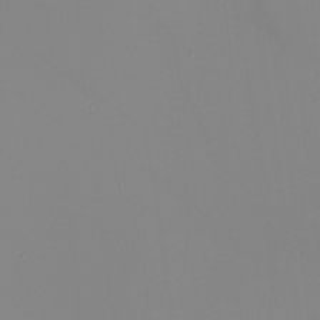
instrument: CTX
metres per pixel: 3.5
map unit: Nhu
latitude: -5.9367
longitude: -95.0837
